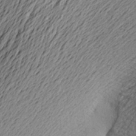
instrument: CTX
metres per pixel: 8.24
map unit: Aa
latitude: 23.8772
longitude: -149.5560
